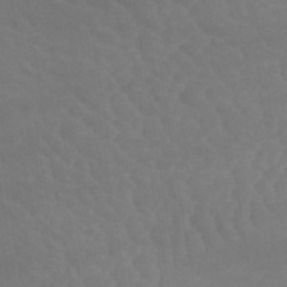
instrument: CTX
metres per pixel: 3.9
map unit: lHb
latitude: -40.8597
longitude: 66.4440
